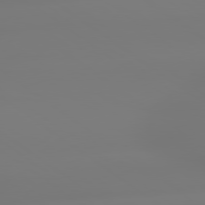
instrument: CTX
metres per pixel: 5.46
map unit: lApd
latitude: 79.1970
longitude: -136.4034
